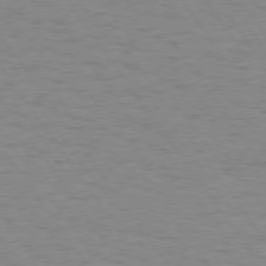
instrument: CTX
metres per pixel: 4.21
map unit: Hpe
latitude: 74.4979
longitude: -136.4790
